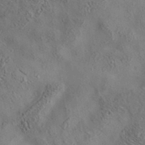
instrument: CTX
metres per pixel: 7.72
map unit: eAb
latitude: 35.4048
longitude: 109.9556
